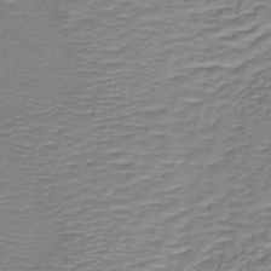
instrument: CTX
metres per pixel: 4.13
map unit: lHb
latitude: -41.2187
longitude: 58.5195
